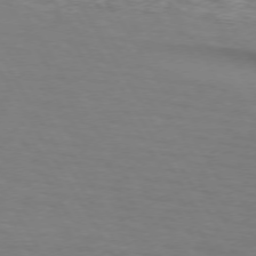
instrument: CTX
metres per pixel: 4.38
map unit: lApd
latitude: 73.3293
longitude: -74.5546
